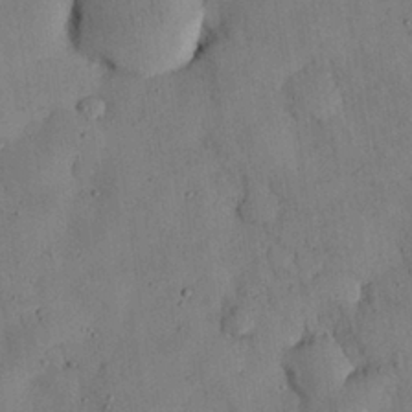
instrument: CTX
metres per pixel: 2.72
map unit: Nhu
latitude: 28.2144
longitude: -72.2145
